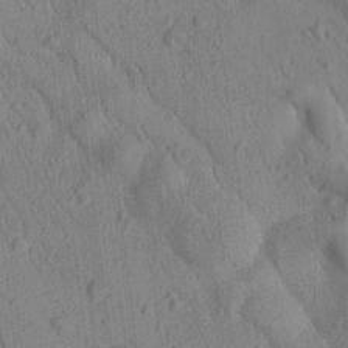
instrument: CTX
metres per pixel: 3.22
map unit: Htu
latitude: -1.2376
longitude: 173.7855
